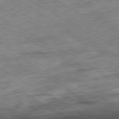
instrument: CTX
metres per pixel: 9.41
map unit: Ap
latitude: -80.4251
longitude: -84.0822
